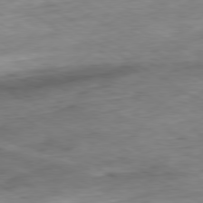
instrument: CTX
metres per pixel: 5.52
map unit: Ap
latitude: -80.3307
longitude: -83.9150
